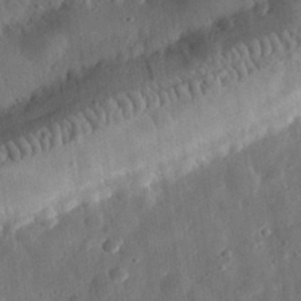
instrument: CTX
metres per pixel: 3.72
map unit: eHh
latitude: 31.8773
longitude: -75.0458
